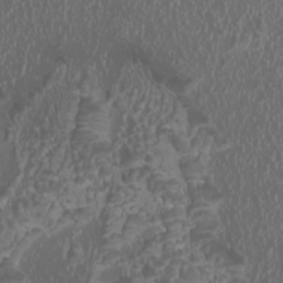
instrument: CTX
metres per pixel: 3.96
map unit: HNhu
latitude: -0.0094
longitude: 1.3132
